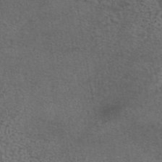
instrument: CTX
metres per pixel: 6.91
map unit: eAb
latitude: 43.7828
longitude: 104.2172
